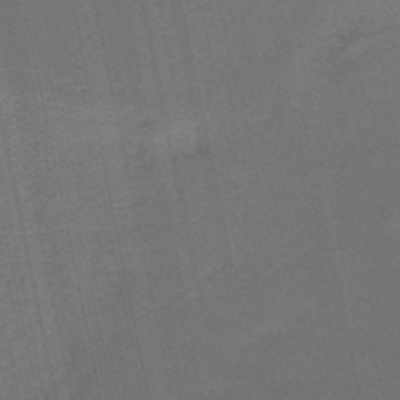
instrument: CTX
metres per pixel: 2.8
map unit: HNb
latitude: -52.4629
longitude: -48.9325
